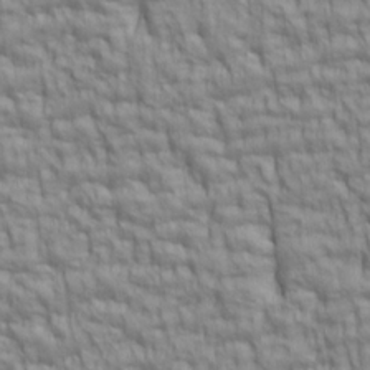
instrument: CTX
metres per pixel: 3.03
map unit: lAa
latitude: 6.0444
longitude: -115.5938
